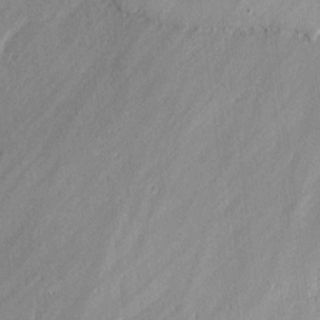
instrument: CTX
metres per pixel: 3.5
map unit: lAvf
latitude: -0.1039
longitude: -107.6883
